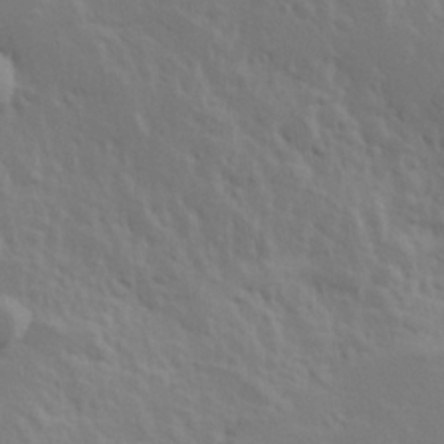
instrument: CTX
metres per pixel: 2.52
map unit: Hve
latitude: 24.9891
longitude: 145.4077
